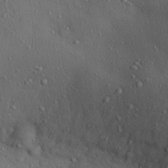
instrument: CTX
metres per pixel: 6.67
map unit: eHh
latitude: 24.8757
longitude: -71.7827
